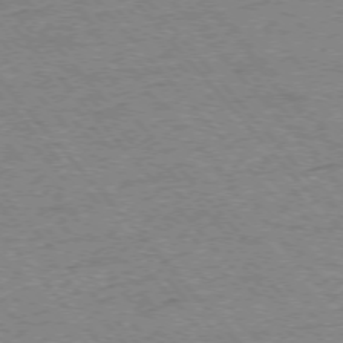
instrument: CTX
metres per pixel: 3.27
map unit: Ap
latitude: -75.7856
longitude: -86.3467
